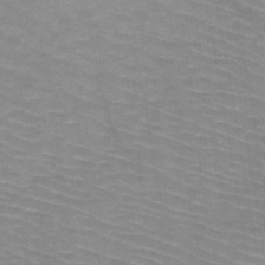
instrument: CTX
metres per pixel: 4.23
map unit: HNb
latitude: -47.5021
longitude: -44.9702
